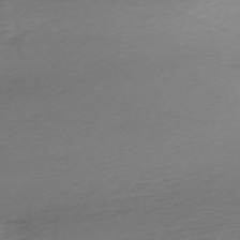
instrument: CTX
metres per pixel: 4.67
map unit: Nhu
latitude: -66.6707
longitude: 39.2376
